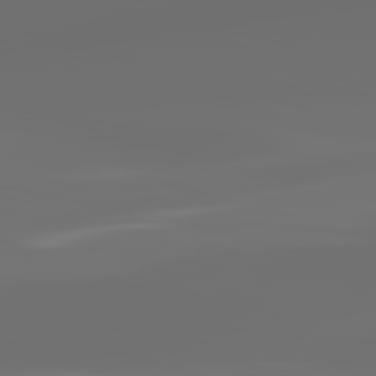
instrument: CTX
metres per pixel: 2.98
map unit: lApd
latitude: 83.5560
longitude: -129.8394
